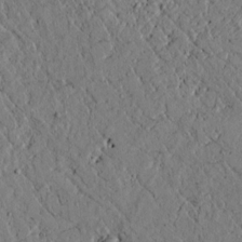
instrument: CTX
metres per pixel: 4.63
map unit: lAvf
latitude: 5.8772
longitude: 159.7666
